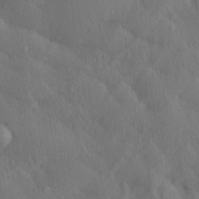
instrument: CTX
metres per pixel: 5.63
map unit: Aa
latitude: 23.1025
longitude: -137.2537
